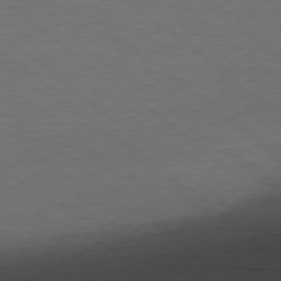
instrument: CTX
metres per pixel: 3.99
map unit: Ap
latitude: -78.1794
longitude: -92.4790
